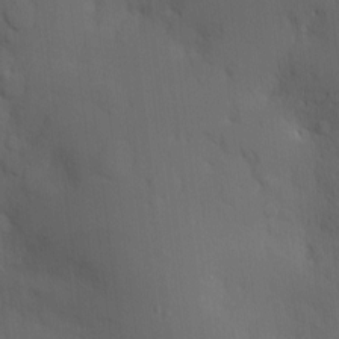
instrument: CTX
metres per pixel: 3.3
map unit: Nve
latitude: -7.3320
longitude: 175.3131
